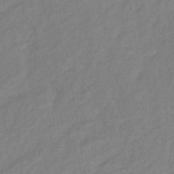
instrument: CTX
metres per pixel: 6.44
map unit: lHb
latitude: -35.7478
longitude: 64.5007
